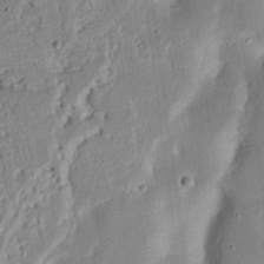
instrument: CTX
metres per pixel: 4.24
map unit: Nhu
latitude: 17.7828
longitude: -74.1578
